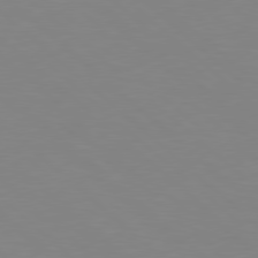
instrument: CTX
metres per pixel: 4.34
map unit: Hpe
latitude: 78.2334
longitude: -165.1592
